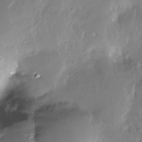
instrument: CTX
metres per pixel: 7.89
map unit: Nhe
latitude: -27.8233
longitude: -110.2334
